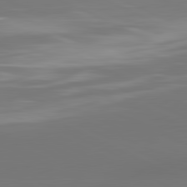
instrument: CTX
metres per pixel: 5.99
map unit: lApd
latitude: 81.6316
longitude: -164.4790
